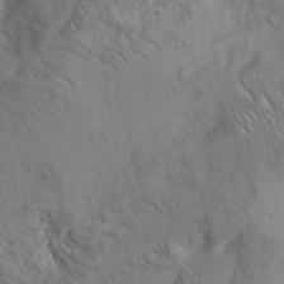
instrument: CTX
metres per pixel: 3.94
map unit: Hto
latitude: 14.0255
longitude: -59.8017
